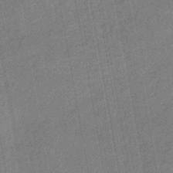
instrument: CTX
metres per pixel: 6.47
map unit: eHb
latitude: -45.2943
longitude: 88.5007
